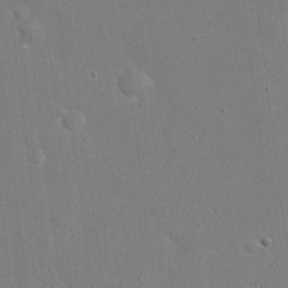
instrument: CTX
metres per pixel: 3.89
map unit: eHh
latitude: 19.8205
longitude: -70.9514
